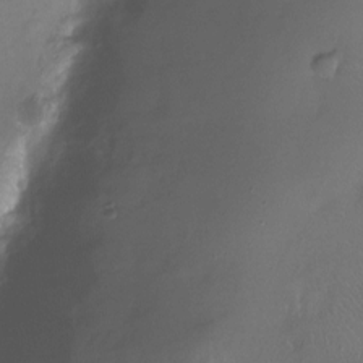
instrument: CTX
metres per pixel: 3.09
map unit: Nhu
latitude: -12.1417
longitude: -40.8569
